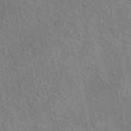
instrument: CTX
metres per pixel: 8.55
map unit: eAb
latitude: 50.2900
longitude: 109.9178
